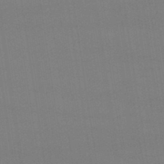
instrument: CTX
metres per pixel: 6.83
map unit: lHb
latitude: -47.2943
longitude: 67.3510
